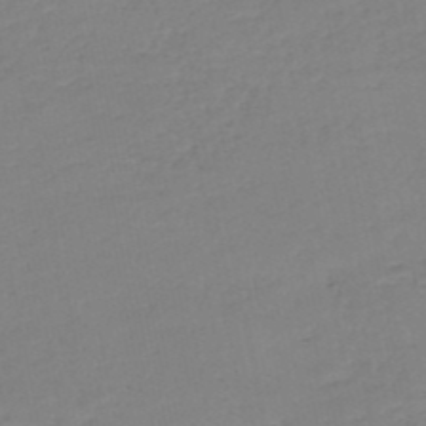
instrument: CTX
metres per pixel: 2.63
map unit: HNb
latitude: -50.9542
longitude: -50.1388
